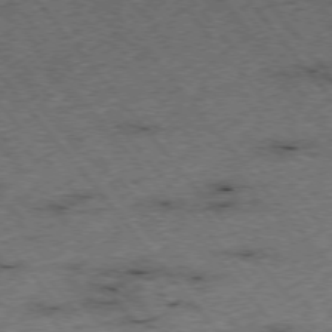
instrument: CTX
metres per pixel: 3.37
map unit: Hpe
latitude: -75.8423
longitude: -18.4034
